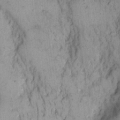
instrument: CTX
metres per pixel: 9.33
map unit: eHh
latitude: 15.1593
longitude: -66.0822
